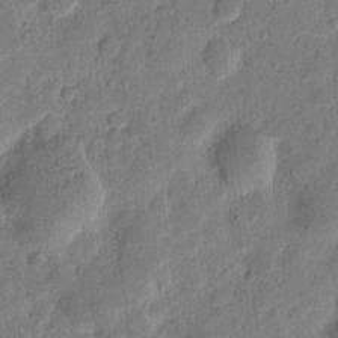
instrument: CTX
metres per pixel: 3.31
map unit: eHh
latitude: 7.3671
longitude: -71.5182
